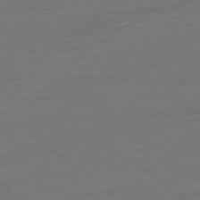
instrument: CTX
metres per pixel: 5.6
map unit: Ap
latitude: -78.5195
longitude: -76.4979
